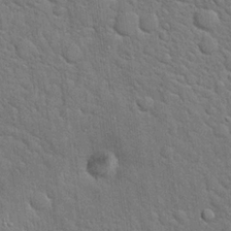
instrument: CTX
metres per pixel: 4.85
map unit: Hto
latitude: 19.5371
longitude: -52.2334
